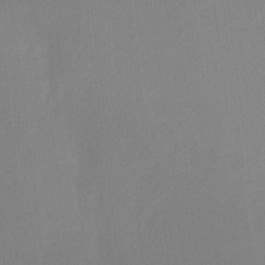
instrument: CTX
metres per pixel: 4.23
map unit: Ht
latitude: -15.2943
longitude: -55.1403
